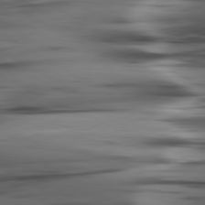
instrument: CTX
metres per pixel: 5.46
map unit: lApd
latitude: 80.6113
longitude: -122.4412
